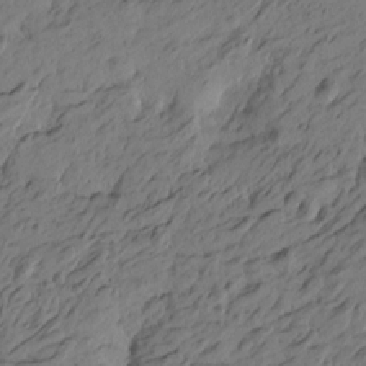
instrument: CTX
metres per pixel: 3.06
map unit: Htu
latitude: -5.8800
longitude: -179.4616
